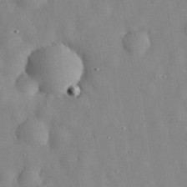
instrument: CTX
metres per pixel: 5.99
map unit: eHh
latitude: 29.4804
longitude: -74.4412
